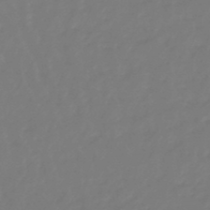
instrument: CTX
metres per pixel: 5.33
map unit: eHb
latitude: -46.6329
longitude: 81.8045
